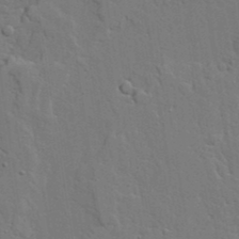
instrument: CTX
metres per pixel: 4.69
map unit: lAvf
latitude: 23.6505
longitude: -110.4790
